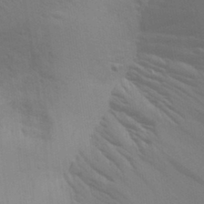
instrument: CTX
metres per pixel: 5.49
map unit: Aa
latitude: 30.6302
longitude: -144.5168
